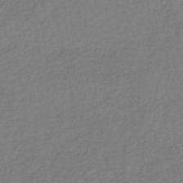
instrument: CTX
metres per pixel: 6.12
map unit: lHb
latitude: -38.4629
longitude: 70.9353
